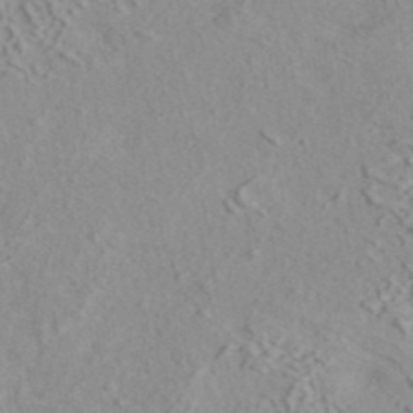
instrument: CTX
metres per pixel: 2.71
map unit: ANa
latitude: 39.2537
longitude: 18.8975
